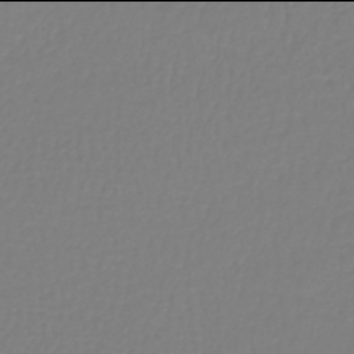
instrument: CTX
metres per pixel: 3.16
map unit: lHb
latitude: -42.0094
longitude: 60.4062
